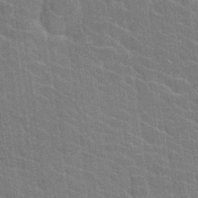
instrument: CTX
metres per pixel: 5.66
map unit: Hto
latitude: 25.6504
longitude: -43.2726
